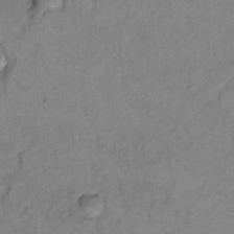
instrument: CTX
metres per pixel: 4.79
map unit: Hto
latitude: 7.1025
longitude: -35.4804
